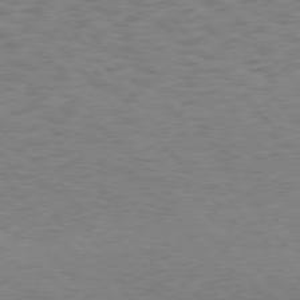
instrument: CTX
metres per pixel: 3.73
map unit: Hpe
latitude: 75.6694
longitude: -136.1011
